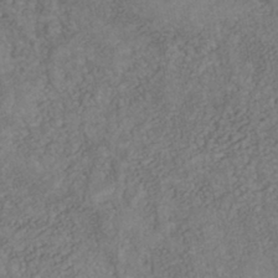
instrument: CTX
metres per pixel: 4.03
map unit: Nhe
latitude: -41.8800
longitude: -109.9150
